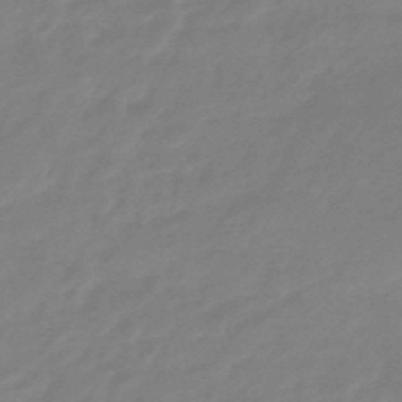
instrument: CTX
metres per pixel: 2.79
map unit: eHb
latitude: -46.6707
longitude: 86.7652
